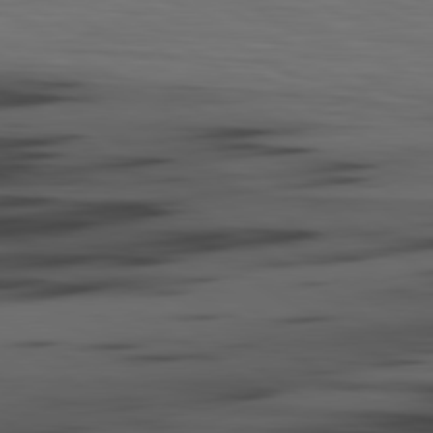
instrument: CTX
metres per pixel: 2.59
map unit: lApd
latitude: 79.8395
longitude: 161.1809
